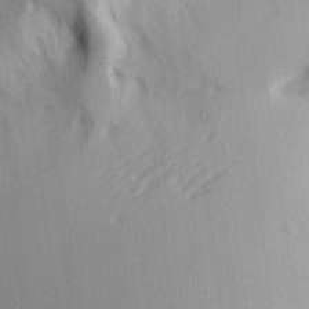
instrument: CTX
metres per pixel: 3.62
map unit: Ave
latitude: 2.4412
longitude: -111.0648
